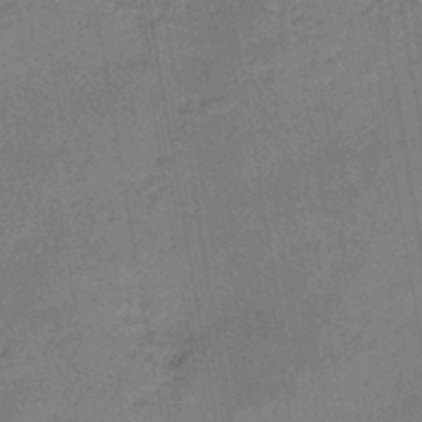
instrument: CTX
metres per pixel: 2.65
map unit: HNb
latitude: -45.8045
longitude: -37.7828
